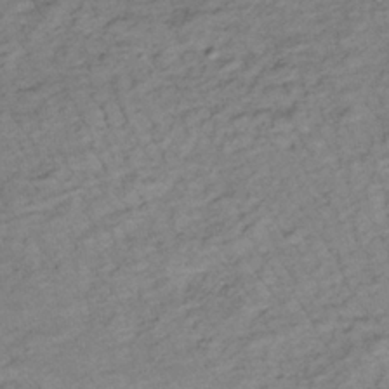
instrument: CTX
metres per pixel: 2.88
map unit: lHb
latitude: -35.5021
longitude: 69.9178
